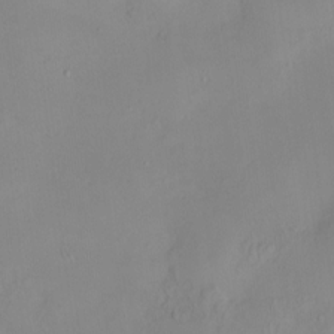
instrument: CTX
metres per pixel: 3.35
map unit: HNhu
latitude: 8.1389
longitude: 12.3117
